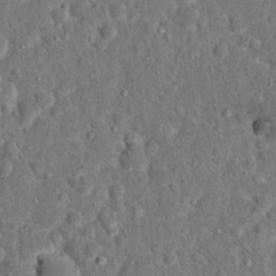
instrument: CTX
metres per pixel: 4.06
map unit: Hto
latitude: 15.7639
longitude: -38.9891
